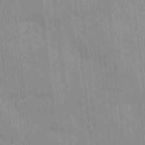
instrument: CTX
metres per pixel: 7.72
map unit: Ave
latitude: -10.2740
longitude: -122.9514
